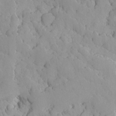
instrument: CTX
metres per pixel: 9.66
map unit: Ave
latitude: -8.4629
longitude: -116.9136
